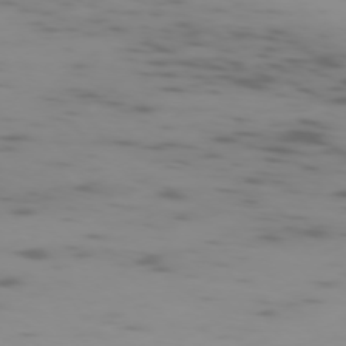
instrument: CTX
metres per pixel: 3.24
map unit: Ap
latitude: -75.9556
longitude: -67.5560
